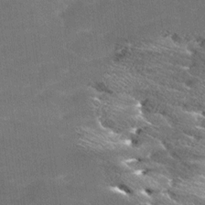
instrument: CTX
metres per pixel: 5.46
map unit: Ave
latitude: 18.4790
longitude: -136.5735
